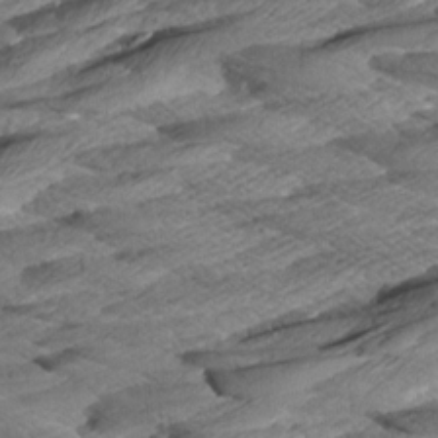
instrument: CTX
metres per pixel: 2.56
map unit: Aa
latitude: 8.6680
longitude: -135.1970
